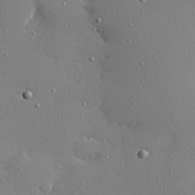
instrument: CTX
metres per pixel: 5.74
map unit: Hve
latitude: 26.1389
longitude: -92.5168
